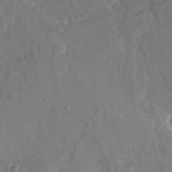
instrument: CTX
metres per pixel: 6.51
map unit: Nhu
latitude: -19.7667
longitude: -57.6693
